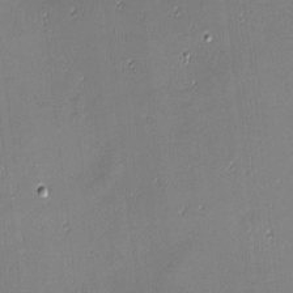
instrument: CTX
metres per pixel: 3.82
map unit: eHh
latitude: -3.0108
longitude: -81.5560
